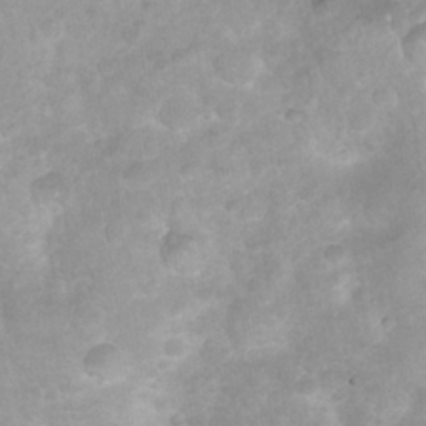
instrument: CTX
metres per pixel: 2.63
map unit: Nhu
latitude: 27.0081
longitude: -63.2348
